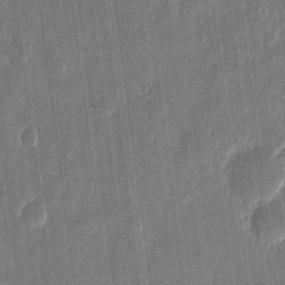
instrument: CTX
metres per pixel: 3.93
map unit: eHh
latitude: 11.4993
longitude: -70.5546
